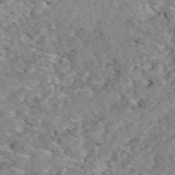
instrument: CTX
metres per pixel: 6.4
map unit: eAb
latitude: 48.0255
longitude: 112.5196
